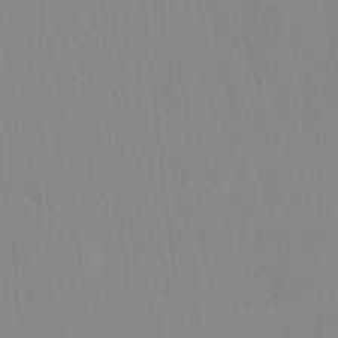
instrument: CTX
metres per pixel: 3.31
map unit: HNhu
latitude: -5.1809
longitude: 14.6141
